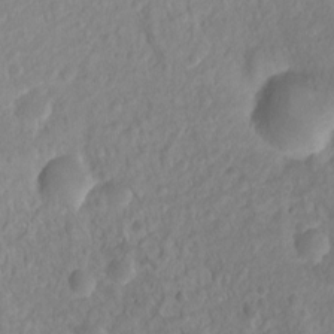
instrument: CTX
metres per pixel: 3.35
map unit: Ht
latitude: 2.4412
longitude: -35.0080
